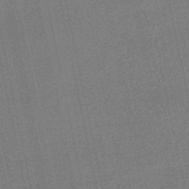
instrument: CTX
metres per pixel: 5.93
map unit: lHb
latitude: -49.8989
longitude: 79.5777
